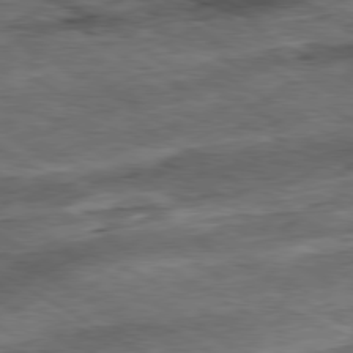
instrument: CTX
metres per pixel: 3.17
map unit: Ap
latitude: -80.4440
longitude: -84.5546
